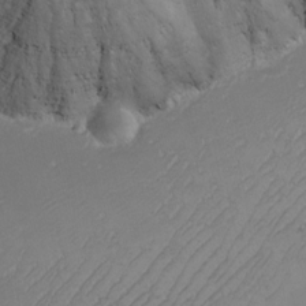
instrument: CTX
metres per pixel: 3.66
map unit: Nhu
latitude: -7.7666
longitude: -90.7435
